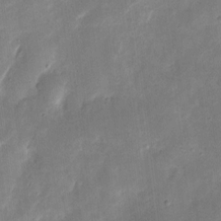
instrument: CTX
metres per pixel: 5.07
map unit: eHh
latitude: 8.5546
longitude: -72.1011
